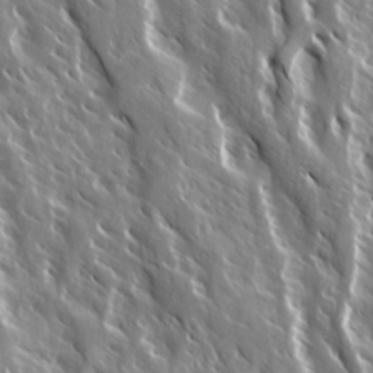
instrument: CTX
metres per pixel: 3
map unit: Ave
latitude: 14.7436
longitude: -133.3860
